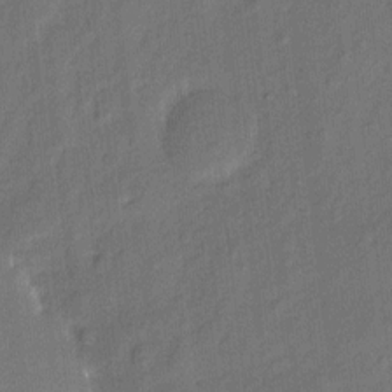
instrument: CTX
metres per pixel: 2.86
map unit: eHh
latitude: 6.1389
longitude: -77.1970
